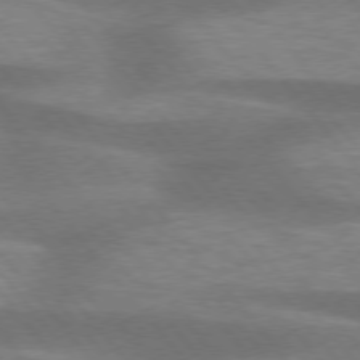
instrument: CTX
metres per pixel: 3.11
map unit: lApd
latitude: 75.6316
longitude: -58.3467
